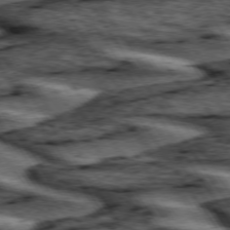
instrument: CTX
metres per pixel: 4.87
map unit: lApd
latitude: 74.4223
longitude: -72.8380
